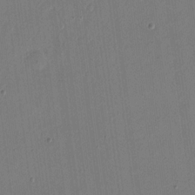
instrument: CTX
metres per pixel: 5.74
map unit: eHh
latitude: 15.7828
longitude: -69.4049
